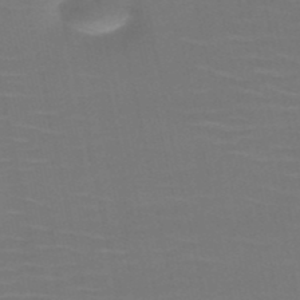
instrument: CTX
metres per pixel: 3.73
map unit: HNb
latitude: -51.0864
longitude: -46.6302
